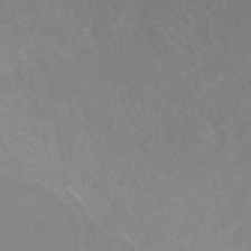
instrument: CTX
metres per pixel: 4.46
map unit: eHh
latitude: -42.9352
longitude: -33.4426
